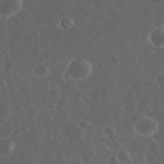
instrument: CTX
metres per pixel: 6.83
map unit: eHh
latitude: 33.3104
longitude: -61.1025
